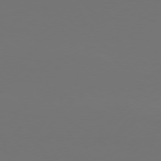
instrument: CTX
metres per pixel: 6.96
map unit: Hpe
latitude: 75.8772
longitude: -129.4804
